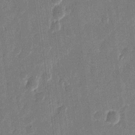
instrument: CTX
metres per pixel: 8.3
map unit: eHh
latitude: 11.3671
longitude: -70.4601
